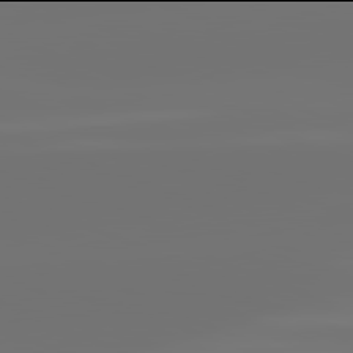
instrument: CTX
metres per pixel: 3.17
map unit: lApd
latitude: 81.9906
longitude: -160.4790
